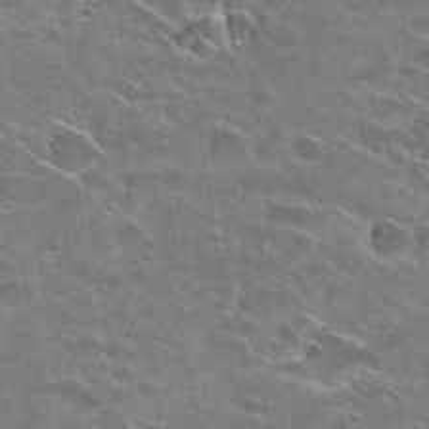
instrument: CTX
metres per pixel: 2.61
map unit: Hto
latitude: 26.2901
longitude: -43.0459
